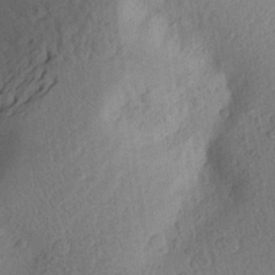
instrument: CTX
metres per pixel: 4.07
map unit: Aa
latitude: 26.1956
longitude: -145.2537
